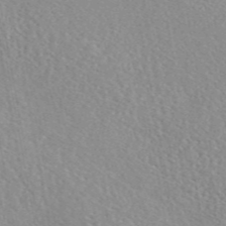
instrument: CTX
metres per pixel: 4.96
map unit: eAb
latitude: 45.6505
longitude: 112.1417
